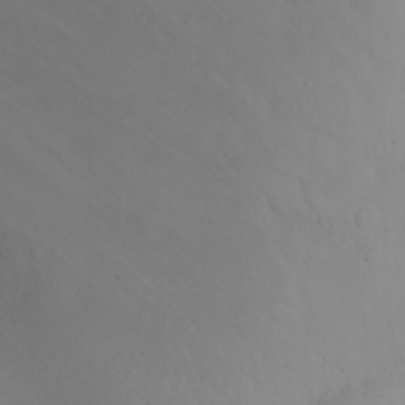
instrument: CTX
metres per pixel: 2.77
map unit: Ht
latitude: -1.9745
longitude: -62.0255
